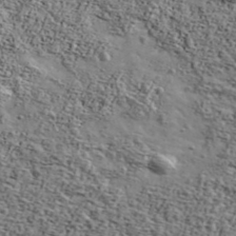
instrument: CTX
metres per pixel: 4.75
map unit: Ave
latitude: 42.5546
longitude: -110.3467
